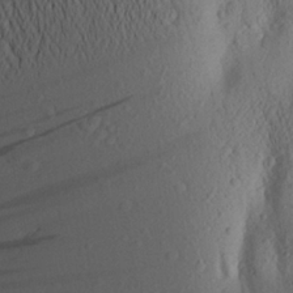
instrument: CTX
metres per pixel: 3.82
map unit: Aa
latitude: 24.8002
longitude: -149.1781
